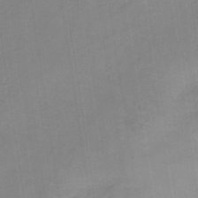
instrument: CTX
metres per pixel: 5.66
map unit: HNb
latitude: -34.1039
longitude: 57.0108
